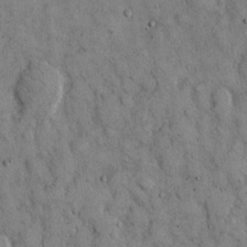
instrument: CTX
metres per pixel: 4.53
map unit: Hto
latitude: 13.1970
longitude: -60.1766
